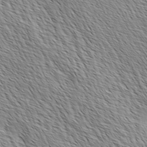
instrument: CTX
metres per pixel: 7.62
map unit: lAa
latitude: -4.2928
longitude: -122.2522
